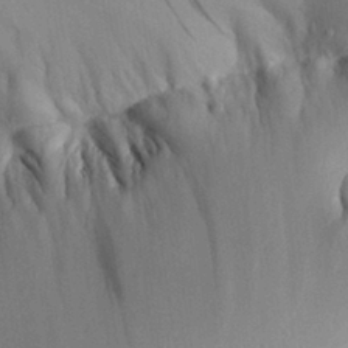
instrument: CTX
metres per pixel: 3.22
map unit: Aa
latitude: 28.8758
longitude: -135.5182
